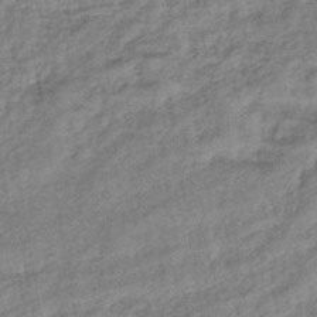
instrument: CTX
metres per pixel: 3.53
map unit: lHb
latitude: -40.0094
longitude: 71.2754
